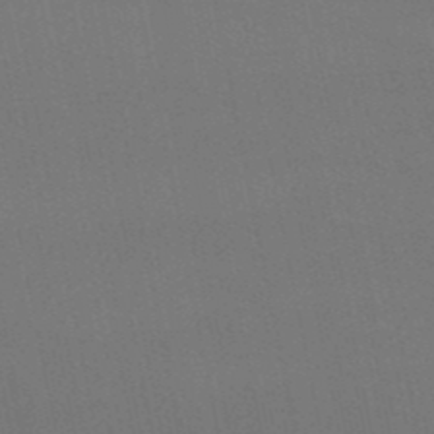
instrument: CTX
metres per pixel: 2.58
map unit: eHb
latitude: -50.5952
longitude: 70.8219
